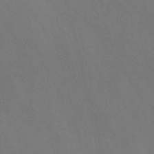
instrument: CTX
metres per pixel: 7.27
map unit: Nve
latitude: -58.4817
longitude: 65.2754
